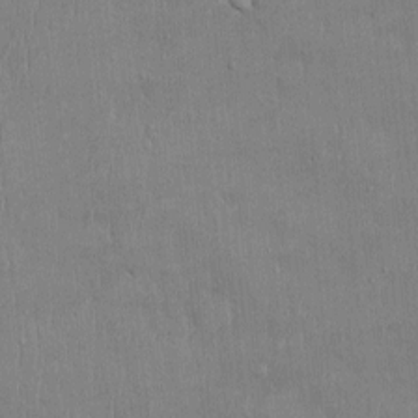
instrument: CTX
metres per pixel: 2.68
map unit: Ht
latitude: -3.4265
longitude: -14.5357
